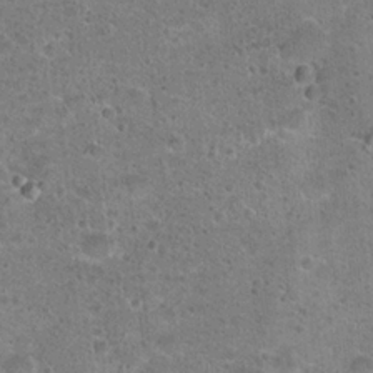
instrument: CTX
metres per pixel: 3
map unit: Hto
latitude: 22.6868
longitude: -49.3860
